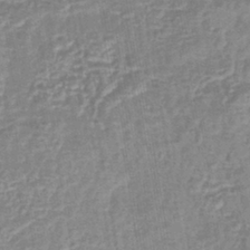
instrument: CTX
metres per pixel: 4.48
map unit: lHb
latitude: -42.8219
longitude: 80.4818
